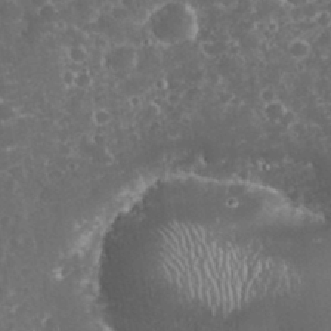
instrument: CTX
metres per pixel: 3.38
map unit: eHh
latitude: 32.8191
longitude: -62.2712
